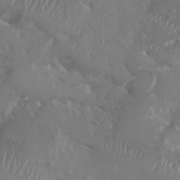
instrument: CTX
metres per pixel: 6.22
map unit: HNhu
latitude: 1.0269
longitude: -3.8394
